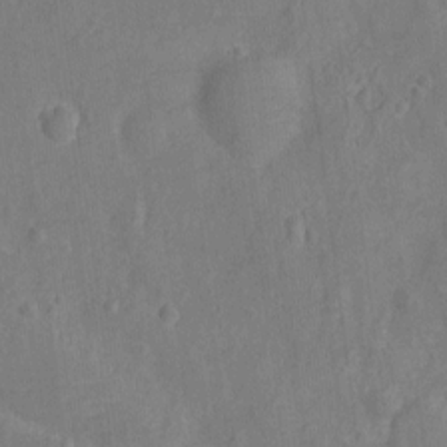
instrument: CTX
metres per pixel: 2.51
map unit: Ht
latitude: -11.6155
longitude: -25.2914
